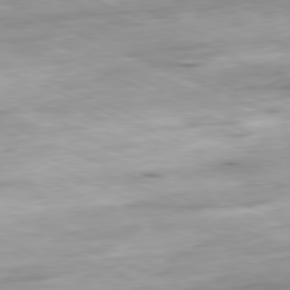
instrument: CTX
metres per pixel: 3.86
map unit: Ap
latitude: -81.5399
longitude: -86.9702
